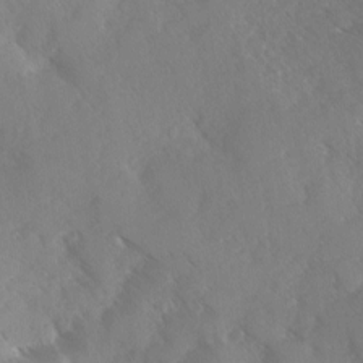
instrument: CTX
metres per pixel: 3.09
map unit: Ave
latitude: 0.7057
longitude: -111.3293
